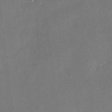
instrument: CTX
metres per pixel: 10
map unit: eHh
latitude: 5.1970
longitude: -68.3656
